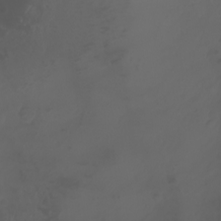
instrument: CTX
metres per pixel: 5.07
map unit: Aa
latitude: -7.3509
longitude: -79.9717
